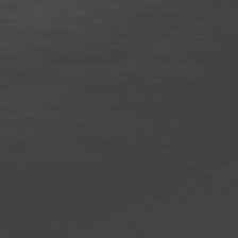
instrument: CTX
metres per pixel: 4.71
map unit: Ap
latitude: -81.9178
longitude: -78.4601
